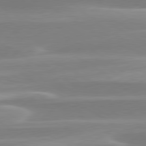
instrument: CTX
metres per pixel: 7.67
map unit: lApd
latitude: 79.5560
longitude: -114.8757
